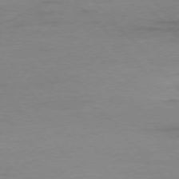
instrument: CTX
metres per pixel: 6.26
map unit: Ap
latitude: -76.8786
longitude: -80.8002
